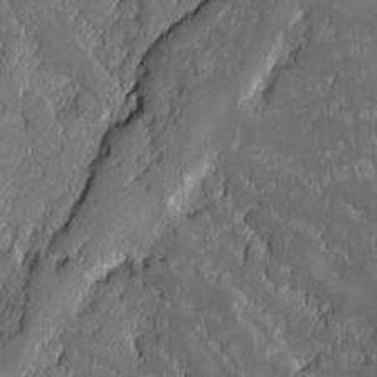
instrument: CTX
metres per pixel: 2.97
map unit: Ave
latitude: -9.9367
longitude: -116.9325
